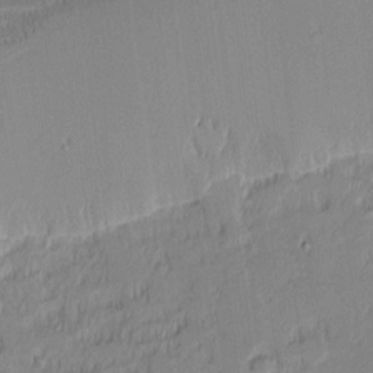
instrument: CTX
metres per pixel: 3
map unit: eHh
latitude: -1.1432
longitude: -83.8394
